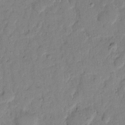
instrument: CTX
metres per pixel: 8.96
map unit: eHh
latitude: 11.4804
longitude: -65.0458
